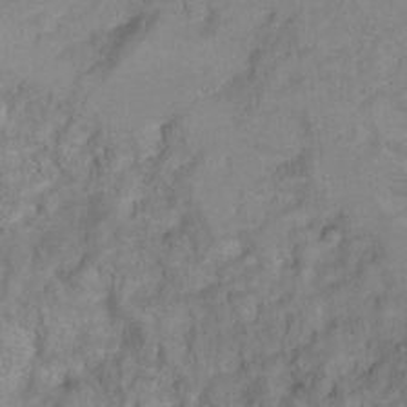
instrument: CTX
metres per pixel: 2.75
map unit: Hto
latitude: 7.2537
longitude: -35.4426
